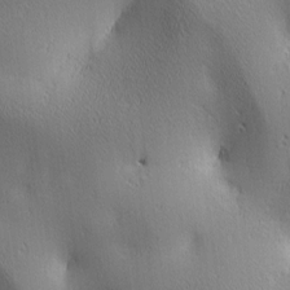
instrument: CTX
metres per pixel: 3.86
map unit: lAa
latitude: 2.7813
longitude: -117.4804
